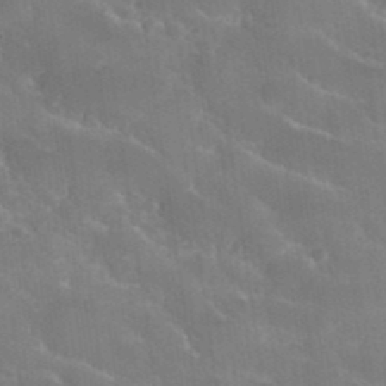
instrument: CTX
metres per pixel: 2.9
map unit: Hto
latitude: 36.2145
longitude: -46.2523
